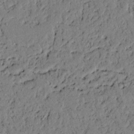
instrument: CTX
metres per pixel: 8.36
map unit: lAvf
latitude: 4.9325
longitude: 167.3132
